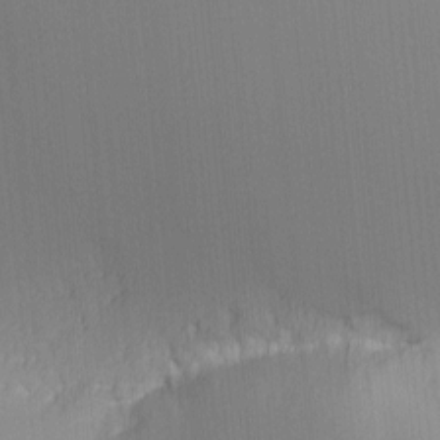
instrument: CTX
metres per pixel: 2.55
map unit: lHvf
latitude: -10.5385
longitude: -103.4615
